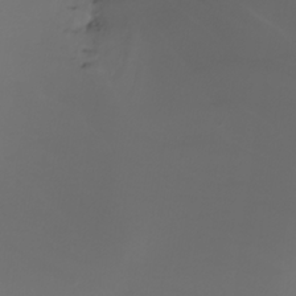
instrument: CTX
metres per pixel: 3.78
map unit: Nhu
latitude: -4.7085
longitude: -90.6302
